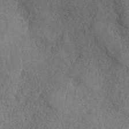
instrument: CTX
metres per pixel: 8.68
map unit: ANa
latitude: 41.9717
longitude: 53.6155
